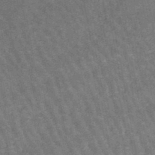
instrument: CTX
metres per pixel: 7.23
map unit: lHb
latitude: -46.9352
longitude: 76.7085
